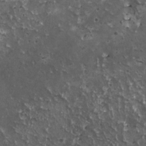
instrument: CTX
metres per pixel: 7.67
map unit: HNhu
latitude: 3.1403
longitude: 5.4454
